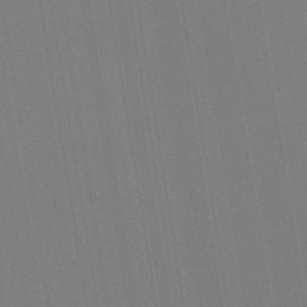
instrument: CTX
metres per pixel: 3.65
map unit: HNb
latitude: -33.4833
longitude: 54.6141
